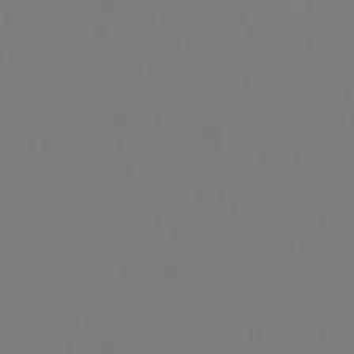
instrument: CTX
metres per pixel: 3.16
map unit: Hto
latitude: -10.6519
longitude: -37.3671
